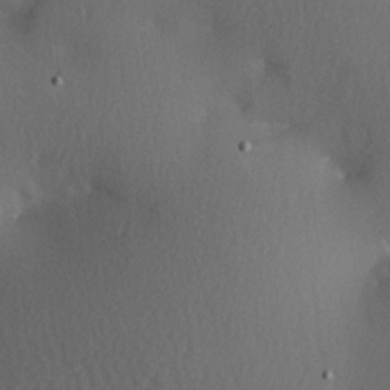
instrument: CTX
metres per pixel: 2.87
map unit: Hve
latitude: 13.7072
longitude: -90.2900
